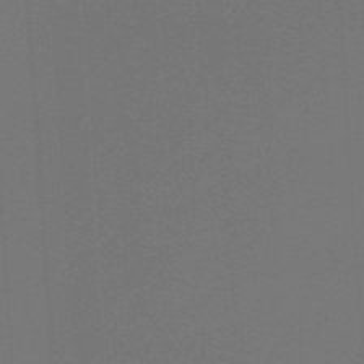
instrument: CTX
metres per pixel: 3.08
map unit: lHb
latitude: -47.3509
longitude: 63.8800
